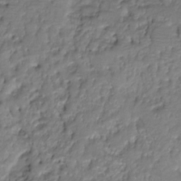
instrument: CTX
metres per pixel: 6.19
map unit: HNhu
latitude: -20.6518
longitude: 84.6896
